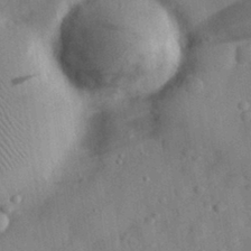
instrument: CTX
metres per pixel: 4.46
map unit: eHh
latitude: 30.9703
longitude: -71.5560
